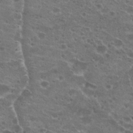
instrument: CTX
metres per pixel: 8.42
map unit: Hto
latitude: 21.9717
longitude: -41.5560
